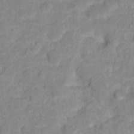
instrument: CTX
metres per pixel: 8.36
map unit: Hto
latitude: 16.4601
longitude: -38.5735
